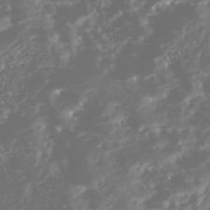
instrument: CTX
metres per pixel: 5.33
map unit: Nhe
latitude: -46.1039
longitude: 151.7478
